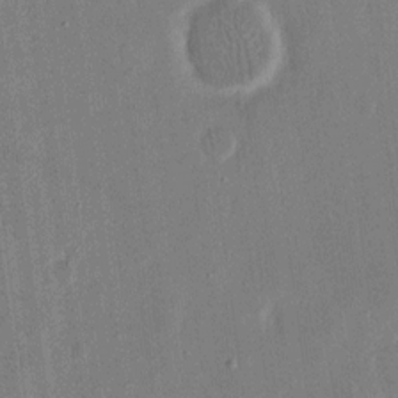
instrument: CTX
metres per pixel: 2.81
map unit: eHh
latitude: 15.0081
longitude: -70.3089
